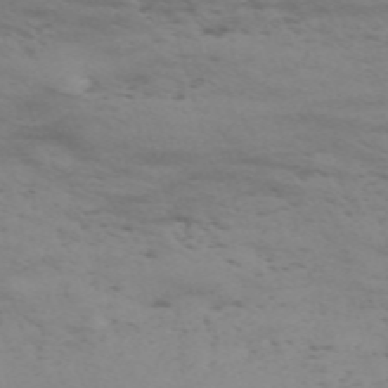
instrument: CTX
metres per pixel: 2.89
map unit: Nve
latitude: -59.4265
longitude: 56.2172
